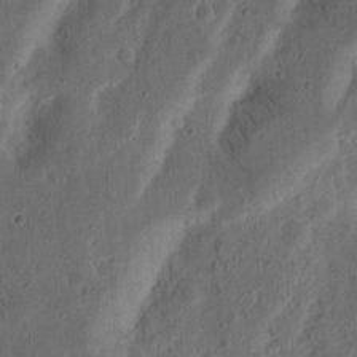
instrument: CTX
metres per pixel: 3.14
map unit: Nhu
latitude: 14.9703
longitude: -74.4601
